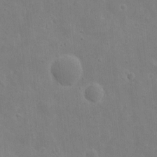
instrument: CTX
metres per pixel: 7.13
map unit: eHh
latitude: 9.5749
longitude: -72.6302
